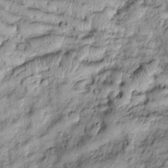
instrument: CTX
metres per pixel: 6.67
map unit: Htu
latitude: -5.1431
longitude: 158.9353
